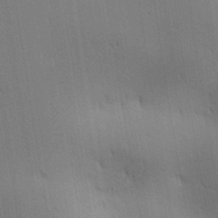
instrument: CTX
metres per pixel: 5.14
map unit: lAa
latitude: 11.5182
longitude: -108.2900
